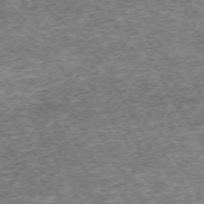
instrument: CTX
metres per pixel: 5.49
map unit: Hpe
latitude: -71.4832
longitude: 13.7100
